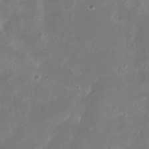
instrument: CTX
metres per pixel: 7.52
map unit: eHh
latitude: -5.4832
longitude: -77.7260
